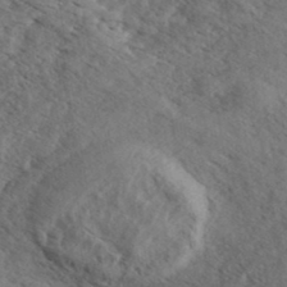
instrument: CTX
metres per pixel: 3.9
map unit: eHh
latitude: 35.6127
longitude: -139.9528
